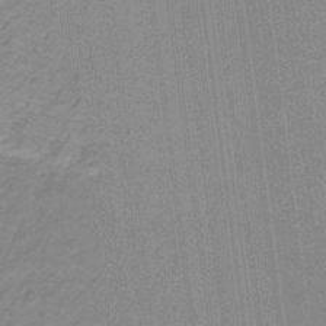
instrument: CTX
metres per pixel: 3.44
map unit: lHb
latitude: -31.5588
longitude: 65.9556
